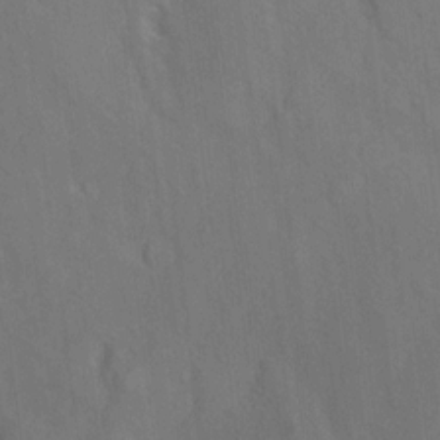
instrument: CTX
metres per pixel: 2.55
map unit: Aa
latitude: 10.1389
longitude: -142.3845
